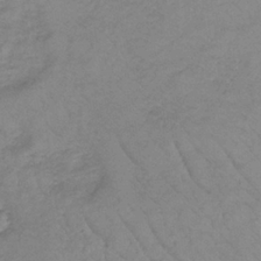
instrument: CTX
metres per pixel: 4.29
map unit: lHb
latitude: -34.5574
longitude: 69.1809
